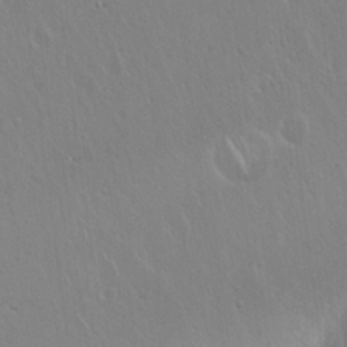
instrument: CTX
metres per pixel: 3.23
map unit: Hto
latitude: 17.9528
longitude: -58.0255
